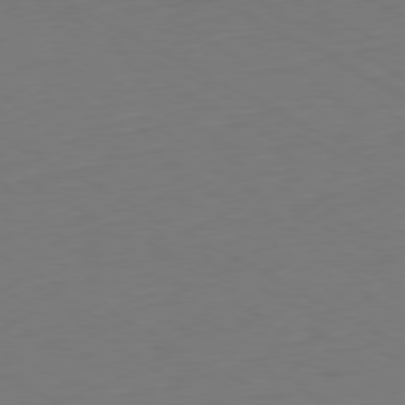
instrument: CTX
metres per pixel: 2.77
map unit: Ap
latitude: -79.5777
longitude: -56.8946
